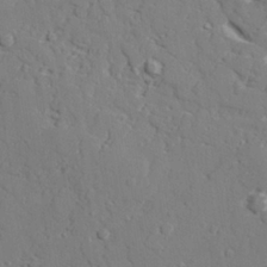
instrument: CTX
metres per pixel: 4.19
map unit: lAvf
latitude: 27.2159
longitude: -109.0836
